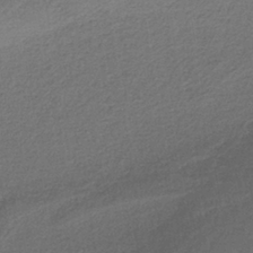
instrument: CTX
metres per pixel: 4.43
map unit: HNb
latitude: -35.2376
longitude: 59.5021
